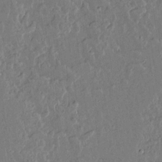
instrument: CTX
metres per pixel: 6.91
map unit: lAvf
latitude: 15.4616
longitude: -127.6883
